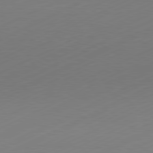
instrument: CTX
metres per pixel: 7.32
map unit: Hpe
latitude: -81.8989
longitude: 12.9920
